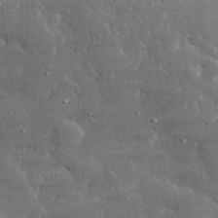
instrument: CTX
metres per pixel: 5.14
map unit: lHvf
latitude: 31.6505
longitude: -90.5735
